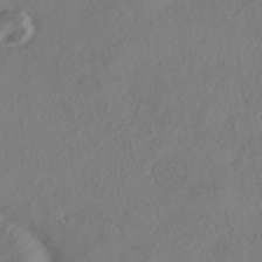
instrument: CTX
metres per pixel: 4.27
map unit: HNhu
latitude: -41.3132
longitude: 108.0661
